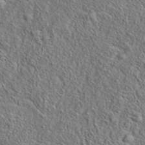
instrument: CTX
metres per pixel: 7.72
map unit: eAb
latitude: 35.7260
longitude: 111.6155
